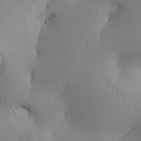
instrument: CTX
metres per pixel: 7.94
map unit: Ave
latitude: -6.6707
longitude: -119.6127
